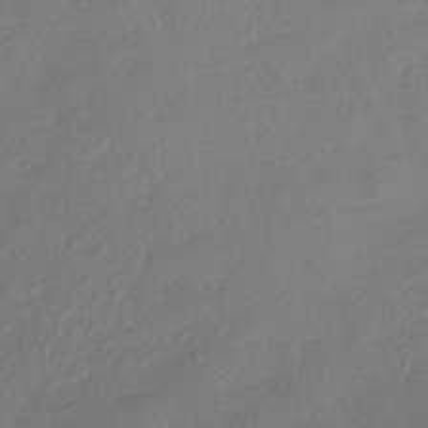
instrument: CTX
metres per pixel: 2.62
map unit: HNhu
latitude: -41.4076
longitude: 93.3888
